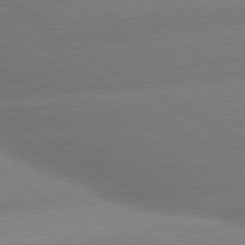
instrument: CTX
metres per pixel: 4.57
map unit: lApd
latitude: 80.0822
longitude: -154.9514
